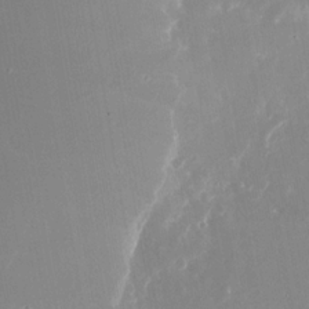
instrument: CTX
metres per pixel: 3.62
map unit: Nhu
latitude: -23.5210
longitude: -73.1404
